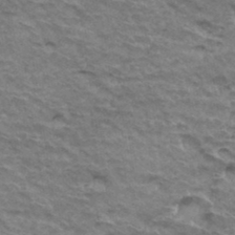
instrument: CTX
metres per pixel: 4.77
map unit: Hto
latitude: 35.5938
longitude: -42.5735
